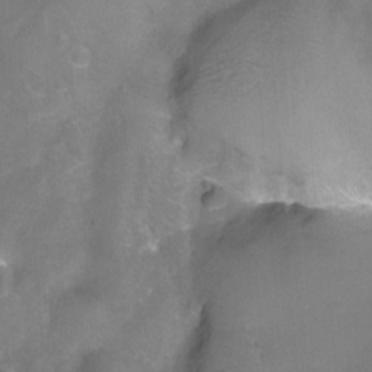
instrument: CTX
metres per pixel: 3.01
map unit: Ht
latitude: -7.1998
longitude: -35.1025
